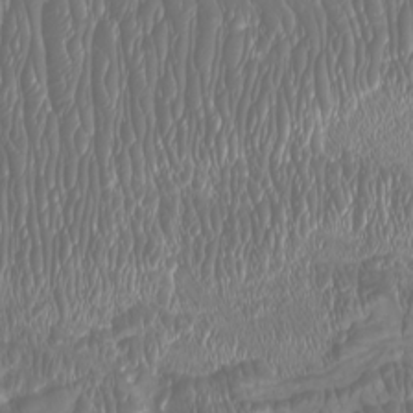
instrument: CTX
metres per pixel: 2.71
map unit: Htu
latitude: -6.8975
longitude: -75.0836
